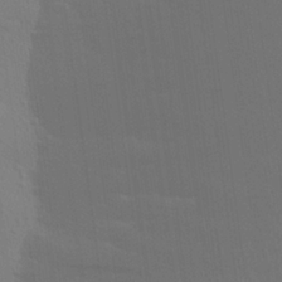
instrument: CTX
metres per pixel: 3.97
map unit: Aa
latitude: 25.4804
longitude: -145.6694
